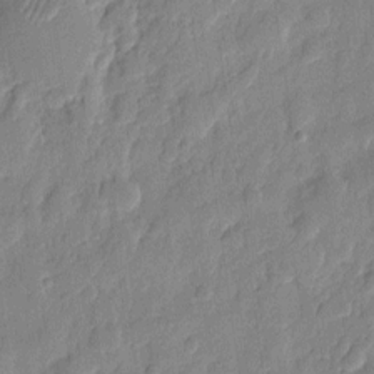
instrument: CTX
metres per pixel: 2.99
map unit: eHh
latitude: 7.4237
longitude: -74.1578
